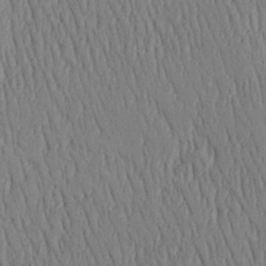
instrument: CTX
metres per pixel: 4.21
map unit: Aa
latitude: 30.9892
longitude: -142.3845
